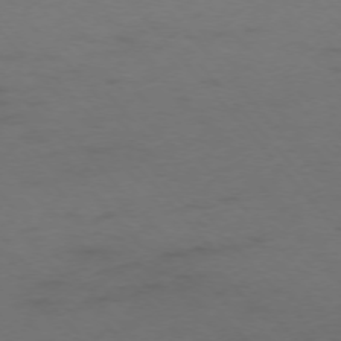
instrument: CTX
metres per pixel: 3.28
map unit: Ap
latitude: -75.7856
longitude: -65.9717
